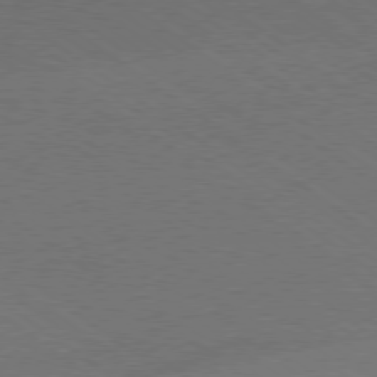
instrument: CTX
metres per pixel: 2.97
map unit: Hpe
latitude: -79.3509
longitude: 8.6518
